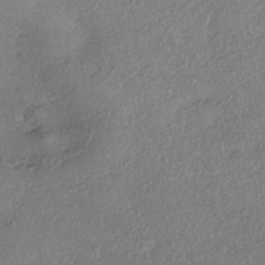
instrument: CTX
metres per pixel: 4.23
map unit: eHh
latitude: -41.5021
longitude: 120.0283
